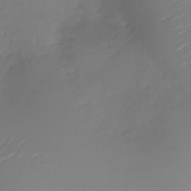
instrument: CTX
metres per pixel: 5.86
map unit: Nhu
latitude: -26.9163
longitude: -73.5560
